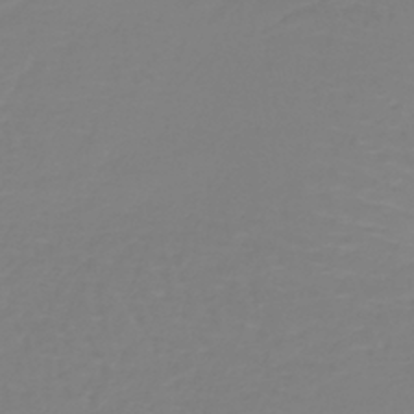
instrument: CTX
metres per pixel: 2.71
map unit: lHb
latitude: -41.2565
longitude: 60.3873
